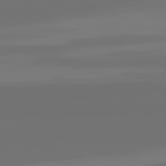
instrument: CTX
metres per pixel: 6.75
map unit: lApd
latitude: 82.2711
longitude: 155.2943
